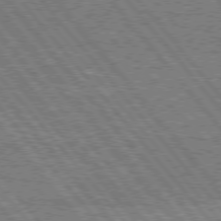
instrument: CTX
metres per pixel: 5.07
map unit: Hpe
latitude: 76.2333
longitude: -137.1215
